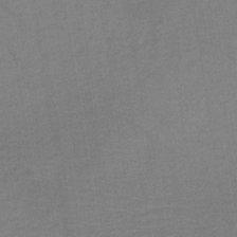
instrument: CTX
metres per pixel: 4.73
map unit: lHb
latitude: -35.4265
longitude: 67.2754
